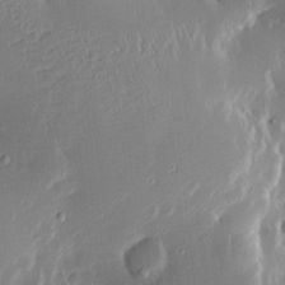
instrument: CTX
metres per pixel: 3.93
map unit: Htu
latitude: -5.1431
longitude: 174.0661
